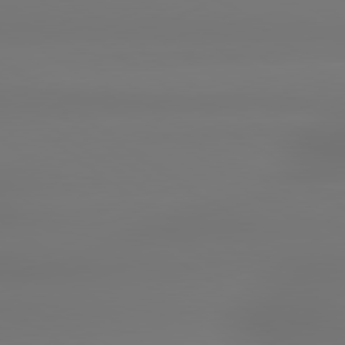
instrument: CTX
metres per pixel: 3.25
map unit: lApd
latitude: 79.3104
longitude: -136.2901
